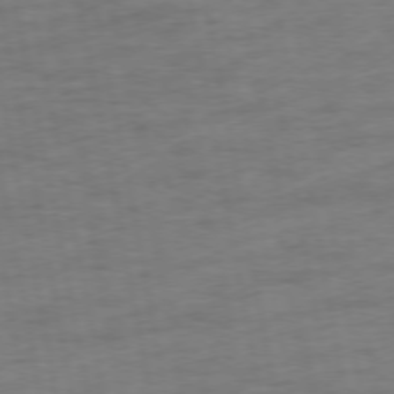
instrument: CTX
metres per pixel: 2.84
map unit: Ap
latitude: -75.1243
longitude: -74.3089
